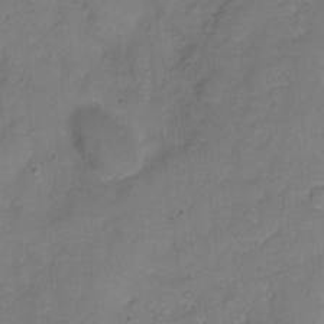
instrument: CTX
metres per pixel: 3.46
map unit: Hto
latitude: 5.1592
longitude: -61.2537
